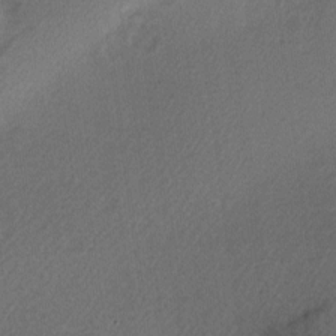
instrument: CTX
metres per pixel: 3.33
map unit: Hve
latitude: 13.0270
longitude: -90.7057
